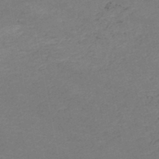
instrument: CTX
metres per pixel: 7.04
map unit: HNb
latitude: -48.6897
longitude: 58.5762
